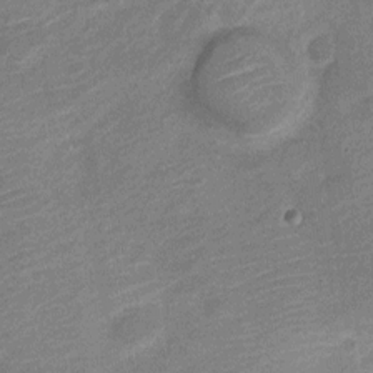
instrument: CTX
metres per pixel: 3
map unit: Nve
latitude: -19.5777
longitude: 108.5574
